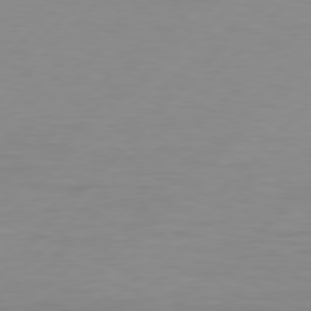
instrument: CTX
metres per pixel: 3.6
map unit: Hpe
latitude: 78.0255
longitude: -139.6127
